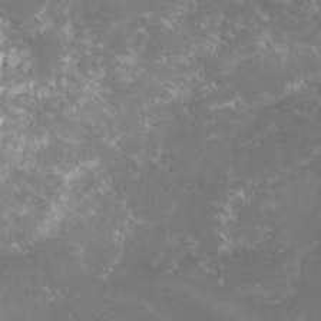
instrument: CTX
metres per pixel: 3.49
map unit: lHvf
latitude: -15.9556
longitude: -101.0081
